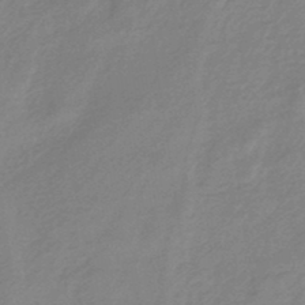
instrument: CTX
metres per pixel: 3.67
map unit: eHb
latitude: -44.7274
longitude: 89.6911
